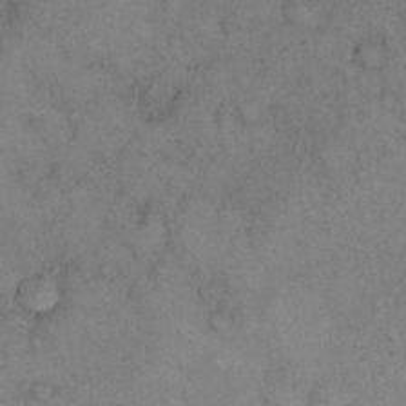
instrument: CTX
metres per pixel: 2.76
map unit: eHh
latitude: 17.4615
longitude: -62.5357
